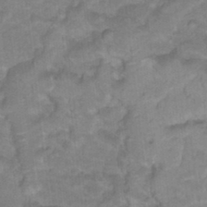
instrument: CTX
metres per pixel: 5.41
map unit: Hto
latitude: 18.0444
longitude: -35.1403
